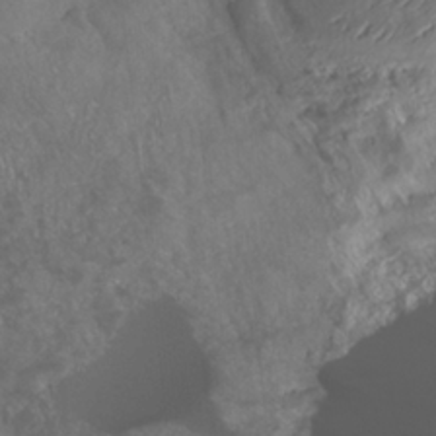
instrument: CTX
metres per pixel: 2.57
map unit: HNhu
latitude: -37.4832
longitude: 33.1054
